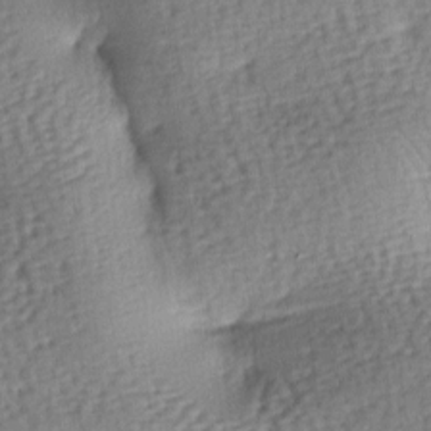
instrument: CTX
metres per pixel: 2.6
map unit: lAa
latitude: -7.0864
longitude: -126.7057
